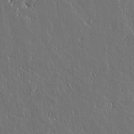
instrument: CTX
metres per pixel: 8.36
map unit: lAvf
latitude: 15.7072
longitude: -126.5924
